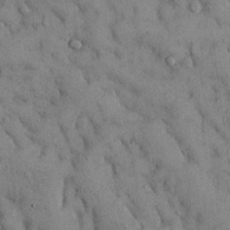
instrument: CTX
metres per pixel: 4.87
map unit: Hto
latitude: 12.6491
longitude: -60.1578
